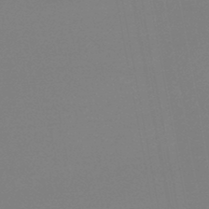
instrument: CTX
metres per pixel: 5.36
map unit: lHb
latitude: -46.6140
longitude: 69.0486
